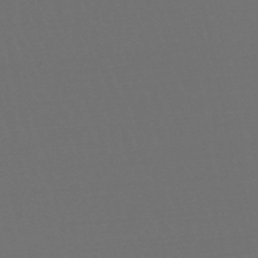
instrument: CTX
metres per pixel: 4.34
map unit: lHb
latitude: -47.4265
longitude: 63.1242
